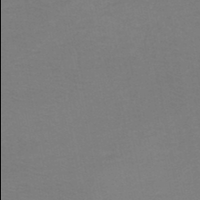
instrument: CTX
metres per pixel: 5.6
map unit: HNb
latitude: -48.8030
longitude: -45.9906
